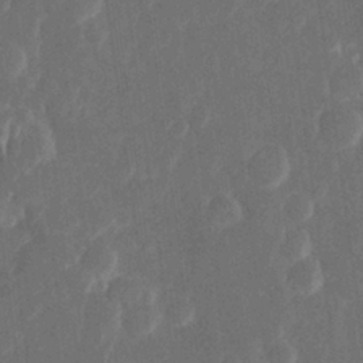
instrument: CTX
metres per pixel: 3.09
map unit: Htu
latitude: 1.3481
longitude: 147.2187
